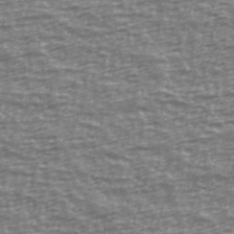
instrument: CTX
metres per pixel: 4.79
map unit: Ave
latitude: 40.2144
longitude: -113.8961
